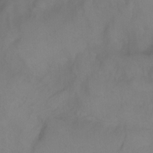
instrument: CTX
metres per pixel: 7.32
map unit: Aa
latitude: -3.6910
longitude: -72.1389
